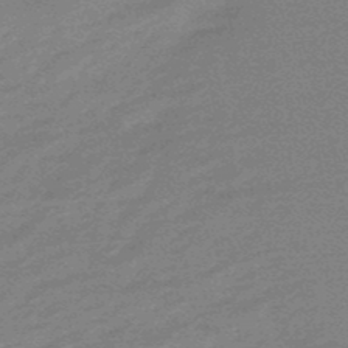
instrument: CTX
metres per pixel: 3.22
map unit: lHb
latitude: -48.7841
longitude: 82.1795
